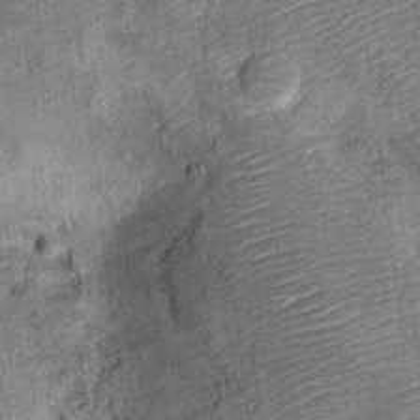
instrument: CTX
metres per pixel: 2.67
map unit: Ht
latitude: 10.6680
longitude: -38.6490
